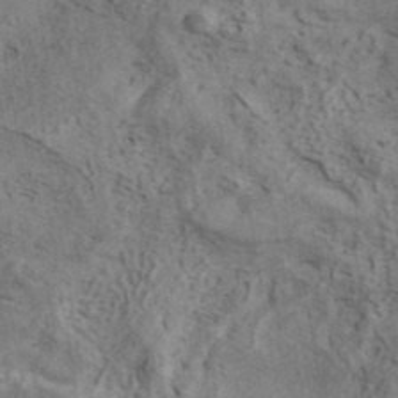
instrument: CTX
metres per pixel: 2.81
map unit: ANa
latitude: 41.6127
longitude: 16.5385
